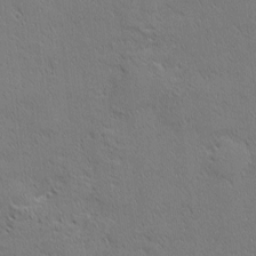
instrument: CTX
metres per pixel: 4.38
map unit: Nhu
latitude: 1.7449
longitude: -77.7638
